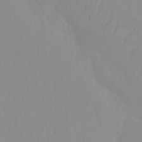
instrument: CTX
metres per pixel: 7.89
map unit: Ht
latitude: -14.8597
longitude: -55.8016
